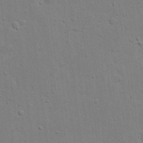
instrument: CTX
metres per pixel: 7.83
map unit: eHh
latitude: 20.8758
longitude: -62.4790
